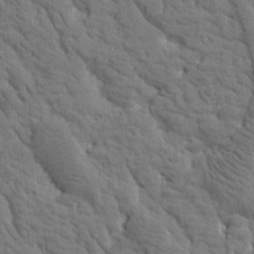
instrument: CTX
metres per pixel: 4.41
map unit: Htu
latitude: -2.4628
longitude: 174.2172
